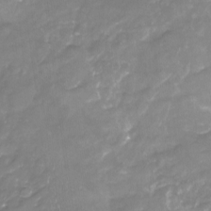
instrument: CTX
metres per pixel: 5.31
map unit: Nhu
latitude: -22.5763
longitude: -57.0458
